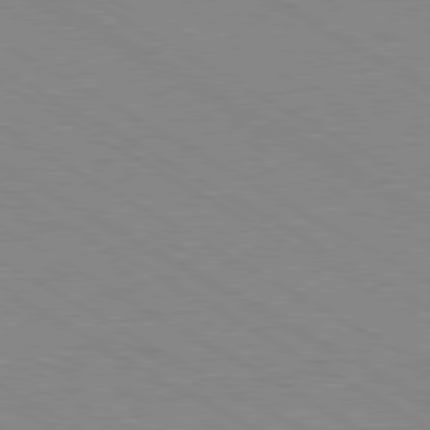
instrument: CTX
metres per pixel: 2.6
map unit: Ap
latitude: -80.3495
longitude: -52.1011
